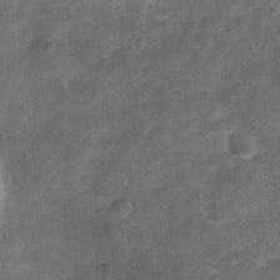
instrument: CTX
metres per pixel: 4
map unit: Nhu
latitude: 3.5749
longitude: -16.6490
